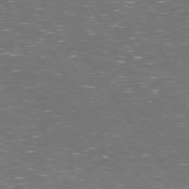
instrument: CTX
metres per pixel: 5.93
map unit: Hpe
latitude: 74.0633
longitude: -125.1403
